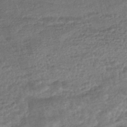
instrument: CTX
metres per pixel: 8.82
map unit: HNhu
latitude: -45.8989
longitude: 102.7085
